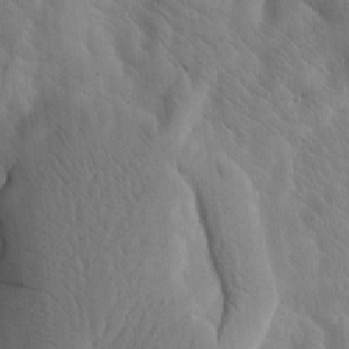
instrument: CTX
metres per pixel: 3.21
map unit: Htu
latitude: -2.6707
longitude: 167.8989
